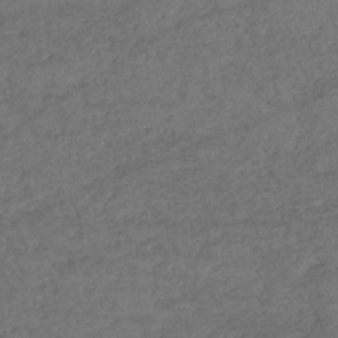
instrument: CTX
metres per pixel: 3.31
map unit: lHb
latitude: -39.8423
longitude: 68.6518
